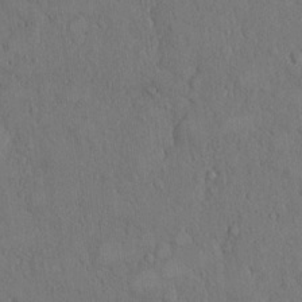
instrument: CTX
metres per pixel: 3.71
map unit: Hto
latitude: 8.7624
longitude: -60.4412
